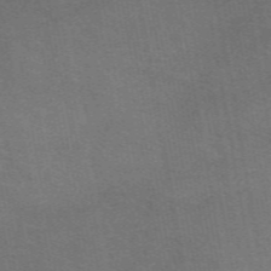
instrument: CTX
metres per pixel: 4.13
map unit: eAb
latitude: 50.7813
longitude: 105.4832
